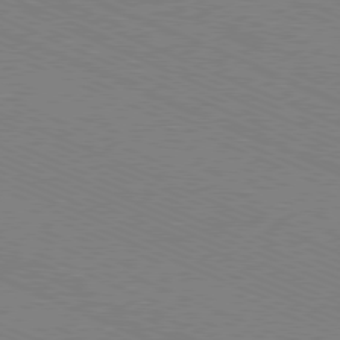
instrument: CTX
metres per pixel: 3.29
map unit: Ap
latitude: -80.8219
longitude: -74.4412
